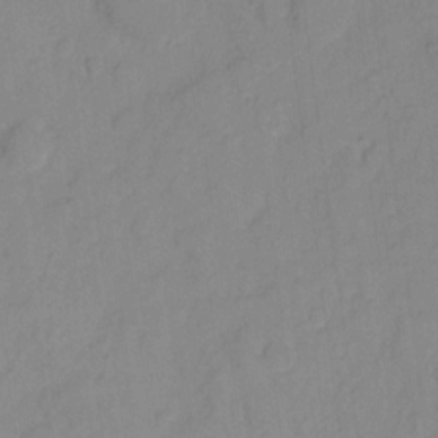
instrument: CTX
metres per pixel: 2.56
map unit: eHh
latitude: 6.7624
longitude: -65.4615
